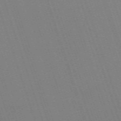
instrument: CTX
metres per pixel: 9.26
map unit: eHh
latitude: -64.8597
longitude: 51.3699
